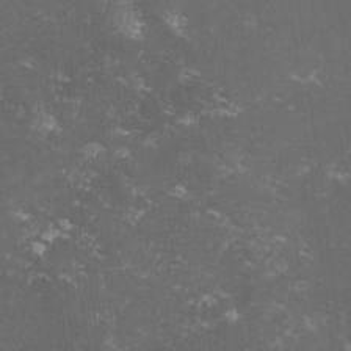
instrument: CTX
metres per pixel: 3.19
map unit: lHvf
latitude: -13.5399
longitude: -99.3481
